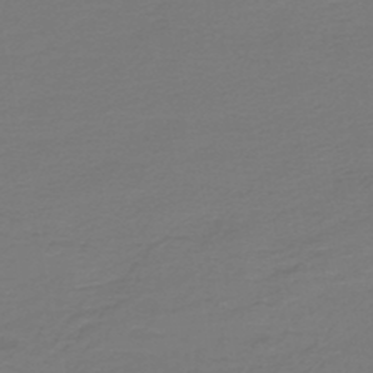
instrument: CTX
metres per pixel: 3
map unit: HNb
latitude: -46.9541
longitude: 53.7666
